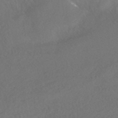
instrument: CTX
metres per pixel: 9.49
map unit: HNhu
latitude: -41.2943
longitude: 102.7085
